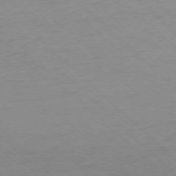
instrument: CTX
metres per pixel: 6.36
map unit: Ap
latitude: -77.3510
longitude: -84.7624
